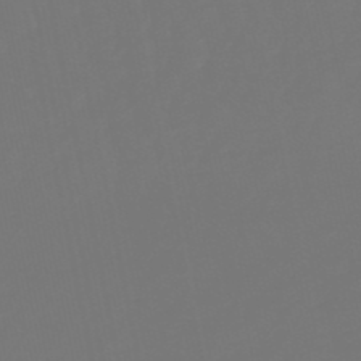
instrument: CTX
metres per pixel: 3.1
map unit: lHb
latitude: -50.1984
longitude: 79.8800
